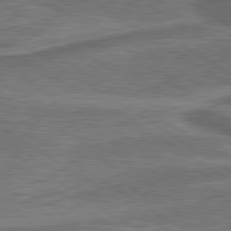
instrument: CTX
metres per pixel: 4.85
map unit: lApd
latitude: 79.9906
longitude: 172.8597
